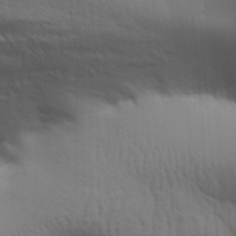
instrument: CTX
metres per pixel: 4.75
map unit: Aa
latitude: 31.7261
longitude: -141.3481
